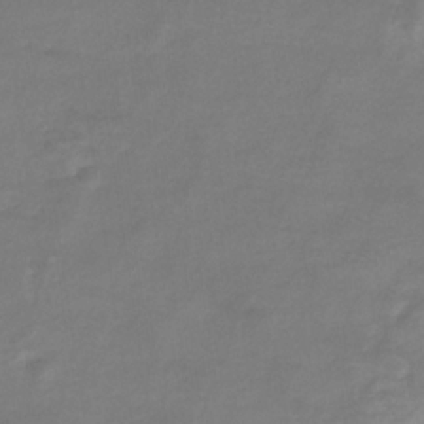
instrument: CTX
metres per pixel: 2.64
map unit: eHb
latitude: -33.2754
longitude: 72.0661
